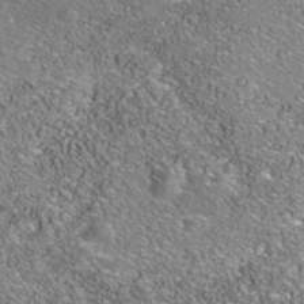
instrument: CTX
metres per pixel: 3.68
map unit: Nhe
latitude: -41.0108
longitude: -99.4993
